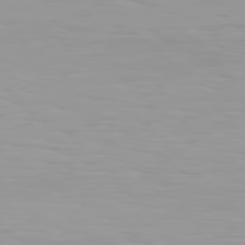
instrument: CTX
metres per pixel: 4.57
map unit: Hpe
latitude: 77.4237
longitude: -140.2711
